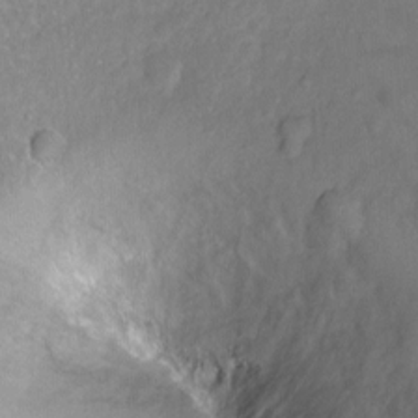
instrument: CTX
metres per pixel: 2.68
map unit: Hto
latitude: -6.1794
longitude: -35.2159
